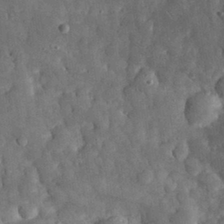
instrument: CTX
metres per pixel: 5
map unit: eHh
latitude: 31.1404
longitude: -69.4049
